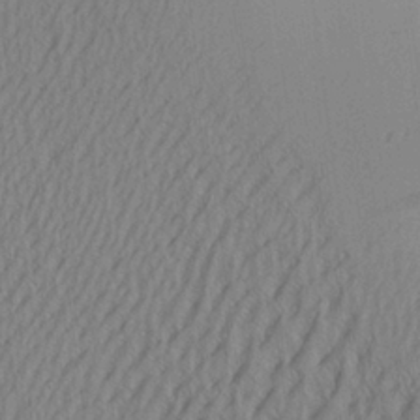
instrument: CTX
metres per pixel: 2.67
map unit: Aa
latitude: 25.2348
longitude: -136.1578
